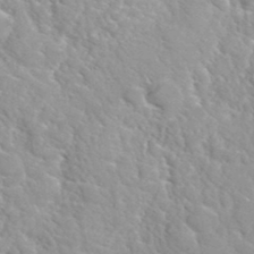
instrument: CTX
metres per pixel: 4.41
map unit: Hto
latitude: 35.9906
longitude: -47.3293
